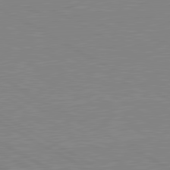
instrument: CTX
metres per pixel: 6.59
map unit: lApd
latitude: 80.8380
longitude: 151.9367
